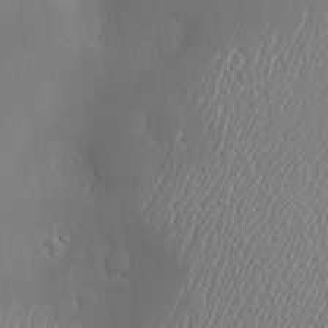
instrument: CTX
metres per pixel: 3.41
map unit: Hve
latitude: -11.3132
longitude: 174.0283
